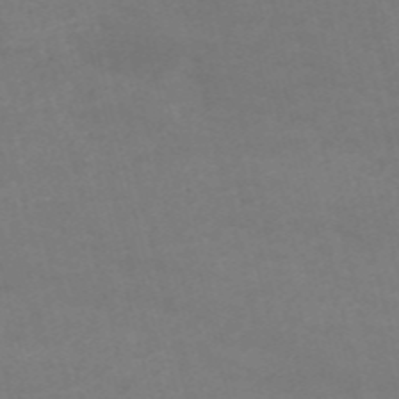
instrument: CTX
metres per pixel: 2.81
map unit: HNb
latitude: -54.5952
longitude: -37.1970
